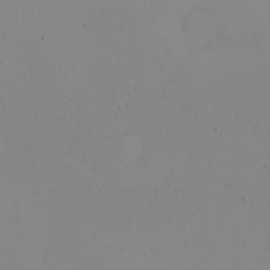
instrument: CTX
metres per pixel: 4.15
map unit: eHh
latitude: -9.5021
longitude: -68.2711
